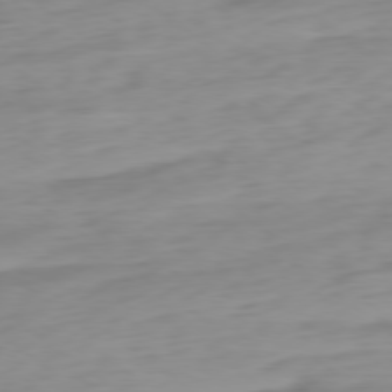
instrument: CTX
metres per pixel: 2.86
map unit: Ap
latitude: -78.8786
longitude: -65.8583
